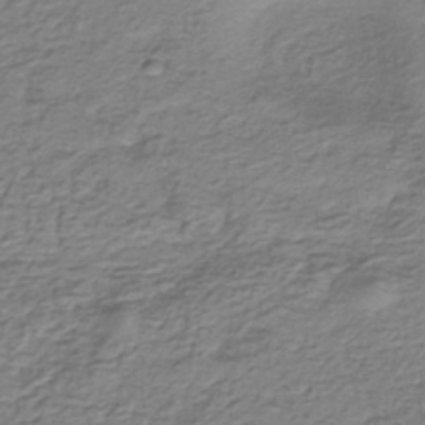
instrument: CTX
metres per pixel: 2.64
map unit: eHh
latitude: -42.9352
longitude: 117.3698
